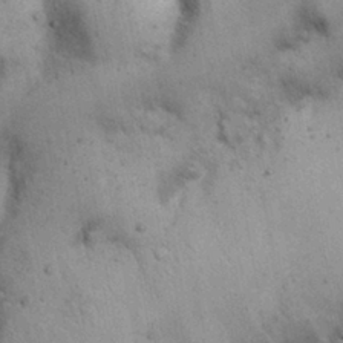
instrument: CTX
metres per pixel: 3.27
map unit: Nhu
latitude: 26.8947
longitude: -68.3845
